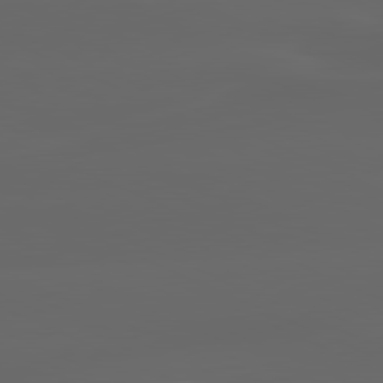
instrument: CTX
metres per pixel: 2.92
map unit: lApd
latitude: 80.3845
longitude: -117.4238
